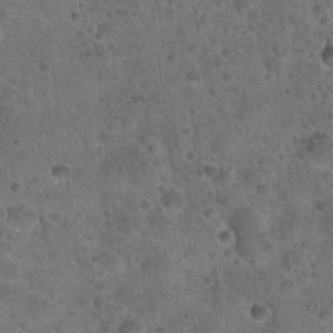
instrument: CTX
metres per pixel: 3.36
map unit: Hto
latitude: 22.4790
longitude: -53.3293
